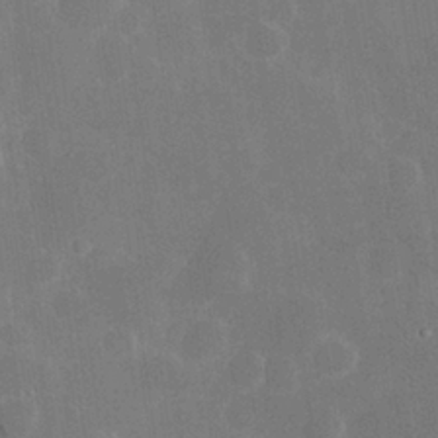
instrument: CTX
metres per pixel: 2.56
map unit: Hve
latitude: 24.9513
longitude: 150.1417
